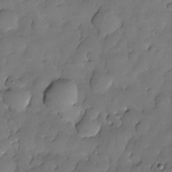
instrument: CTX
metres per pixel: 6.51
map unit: Nhe
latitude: -30.9352
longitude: -139.8205
